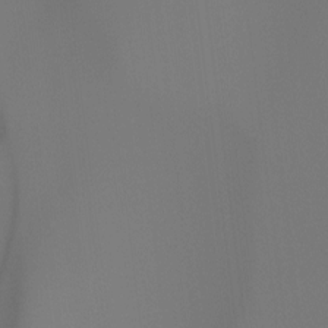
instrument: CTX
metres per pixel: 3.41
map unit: Hto
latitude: -7.5777
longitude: -47.6127
